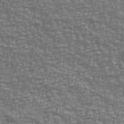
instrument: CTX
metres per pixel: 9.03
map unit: Ave
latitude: 40.8002
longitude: -113.3670
